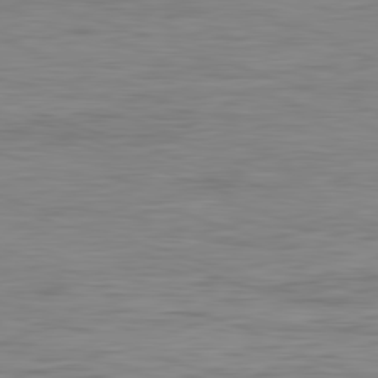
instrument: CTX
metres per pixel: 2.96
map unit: Ap
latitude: -82.1417
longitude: -78.6869
